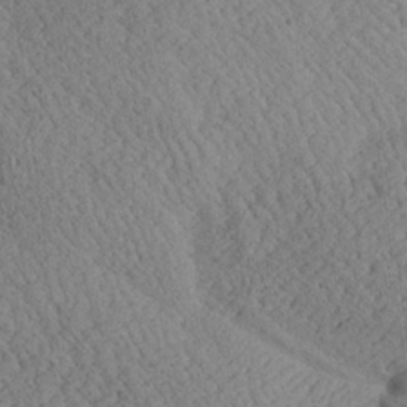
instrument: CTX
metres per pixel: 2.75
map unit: Aa
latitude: 24.3467
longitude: -134.5545
